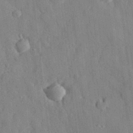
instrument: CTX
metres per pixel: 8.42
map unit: eHh
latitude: 29.0836
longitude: -77.0269
